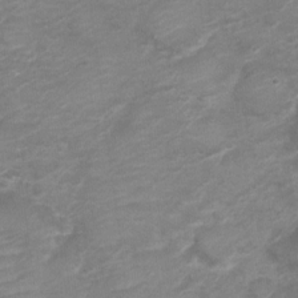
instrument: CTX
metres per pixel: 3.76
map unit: Nve
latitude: -18.2928
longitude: 106.9164
